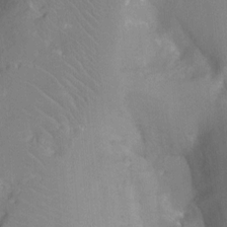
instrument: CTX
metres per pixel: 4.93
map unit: Nhu
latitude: -13.6344
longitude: -24.5545
